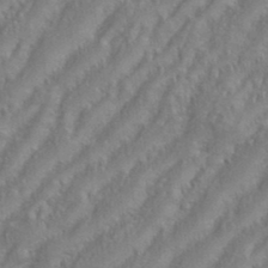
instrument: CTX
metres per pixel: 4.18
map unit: eHh
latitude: 35.1781
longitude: -133.5560
